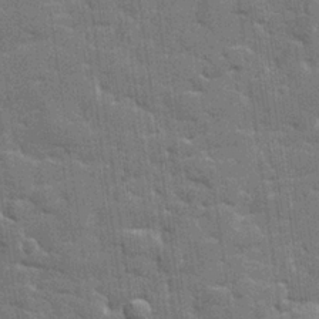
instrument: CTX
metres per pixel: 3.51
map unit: lHvf
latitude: 23.8394
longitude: 142.0661
